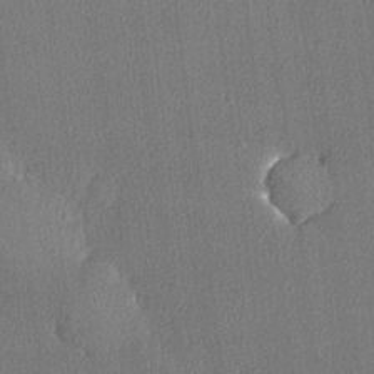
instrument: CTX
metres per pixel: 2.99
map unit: lHvf
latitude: 21.3671
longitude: 140.8597
